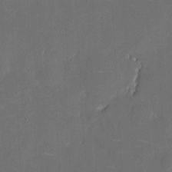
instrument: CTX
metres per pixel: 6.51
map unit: eHh
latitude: 5.6505
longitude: -68.9325
